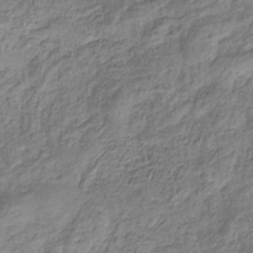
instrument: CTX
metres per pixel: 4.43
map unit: eHb
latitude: -33.1998
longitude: 75.4455
